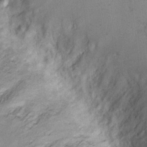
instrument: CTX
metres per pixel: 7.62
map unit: eHh
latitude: 10.2334
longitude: -64.7813
